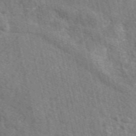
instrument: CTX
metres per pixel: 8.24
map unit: eAb
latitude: 50.1577
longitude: 113.9745
